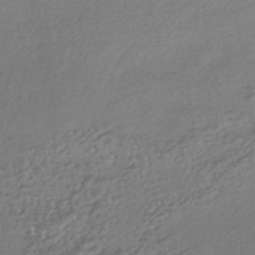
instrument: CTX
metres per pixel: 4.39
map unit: HNhu
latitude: -43.4832
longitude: 95.3320
